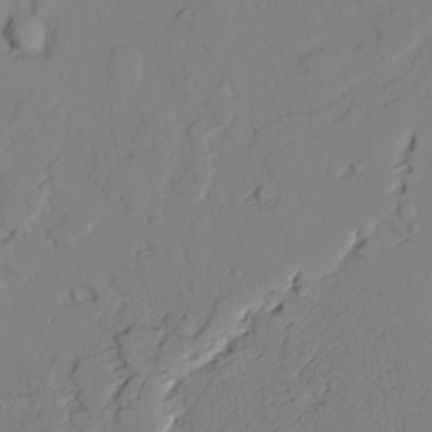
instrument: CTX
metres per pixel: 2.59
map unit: lAvf
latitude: 25.6127
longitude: -111.0270
